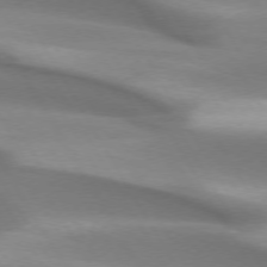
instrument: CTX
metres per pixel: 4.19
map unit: lApd
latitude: 73.3482
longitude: -52.8191
